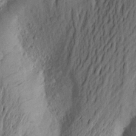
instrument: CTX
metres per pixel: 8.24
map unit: Aa
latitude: 23.9906
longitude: -149.0270
